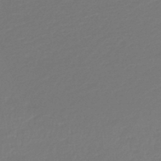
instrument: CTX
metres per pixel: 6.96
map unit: lHb
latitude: -45.1053
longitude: 59.8800
